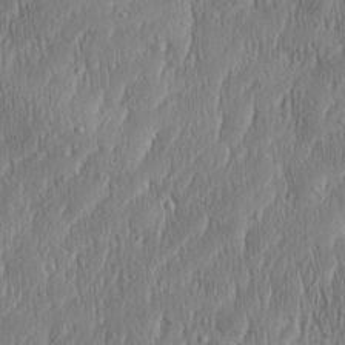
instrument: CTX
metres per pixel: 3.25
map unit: Aa
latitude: 28.3845
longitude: -138.1578
